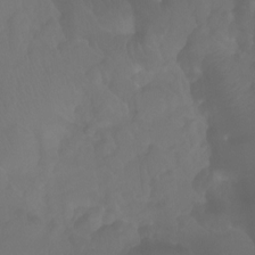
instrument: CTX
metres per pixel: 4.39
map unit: Ht
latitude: -7.1431
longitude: -31.8584
